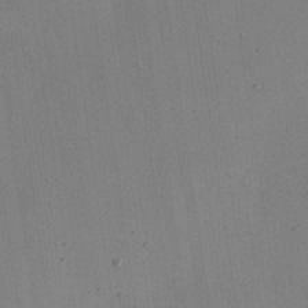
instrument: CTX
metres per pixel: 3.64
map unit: Nhu
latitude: 25.5371
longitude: -71.8961
